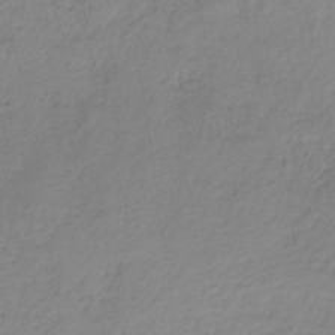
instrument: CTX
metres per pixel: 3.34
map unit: HNb
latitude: -31.8800
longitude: 58.2172
